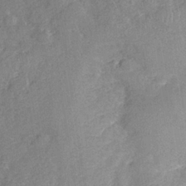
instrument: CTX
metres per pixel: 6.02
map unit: Nhe
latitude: -36.1039
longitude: -177.0080
